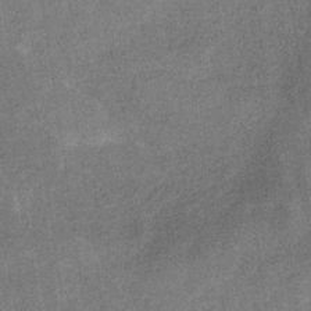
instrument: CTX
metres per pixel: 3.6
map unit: eHb
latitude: -33.8801
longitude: 78.2550
